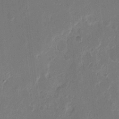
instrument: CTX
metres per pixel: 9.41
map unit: eHh
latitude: 10.6113
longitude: -68.1200
